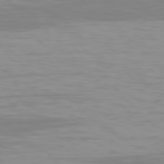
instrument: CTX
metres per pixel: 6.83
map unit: Hpe
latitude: 77.3670
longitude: -175.9528
